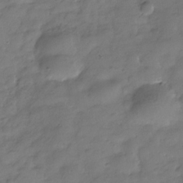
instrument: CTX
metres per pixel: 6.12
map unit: Hve
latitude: -31.7099
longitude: 90.5574
